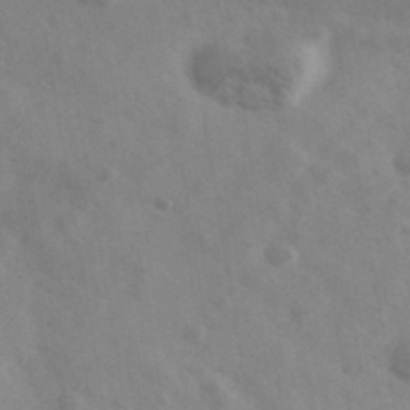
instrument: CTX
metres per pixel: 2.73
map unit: Ave
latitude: 39.0647
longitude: -107.5371
